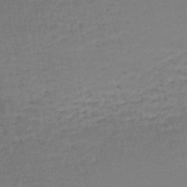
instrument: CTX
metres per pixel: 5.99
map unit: lHb
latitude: -44.1417
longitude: 59.2186
